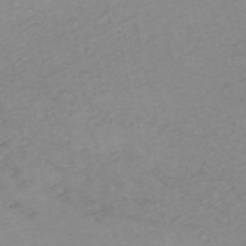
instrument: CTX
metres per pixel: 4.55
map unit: HNb
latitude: -54.6519
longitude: -45.4237
